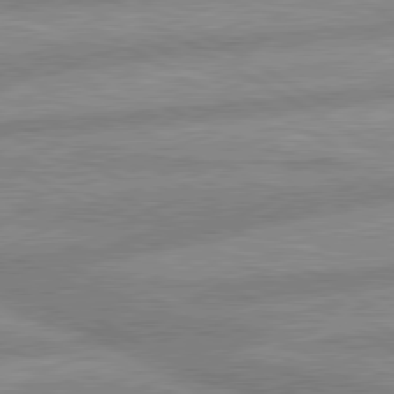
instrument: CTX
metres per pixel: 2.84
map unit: lApd
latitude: 80.1200
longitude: -166.0255
